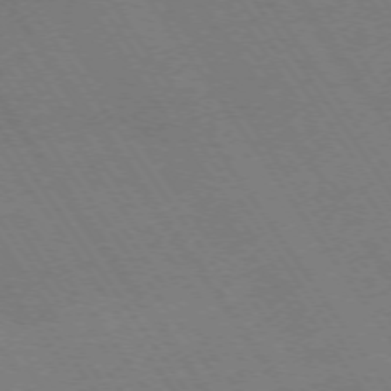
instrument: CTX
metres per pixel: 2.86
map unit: Ap
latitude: -74.2929
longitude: -78.1956
